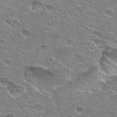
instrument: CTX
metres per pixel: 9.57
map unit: Hto
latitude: 25.1592
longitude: -44.1200
